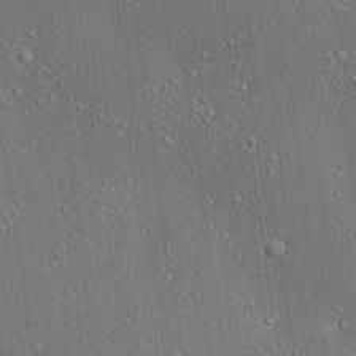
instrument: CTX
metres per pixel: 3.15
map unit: Ave
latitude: 18.1200
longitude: -139.3859
